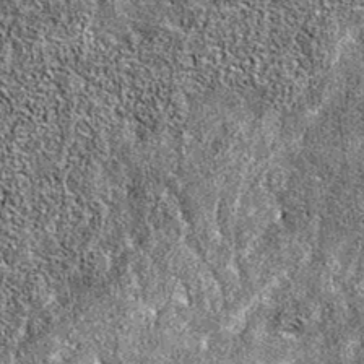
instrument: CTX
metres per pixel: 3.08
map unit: eAb
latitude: 36.8380
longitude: 105.7666
